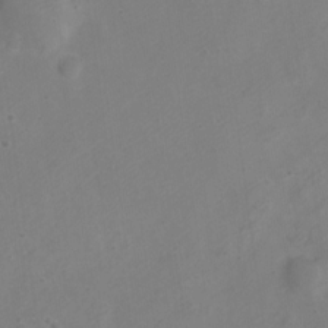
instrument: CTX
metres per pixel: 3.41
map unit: Nve
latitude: -23.5966
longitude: 107.1054
